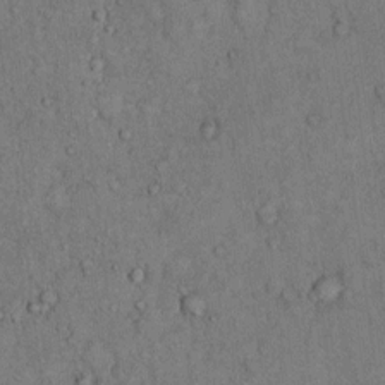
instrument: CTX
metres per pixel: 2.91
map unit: Hto
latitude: 11.2348
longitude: -59.6505
